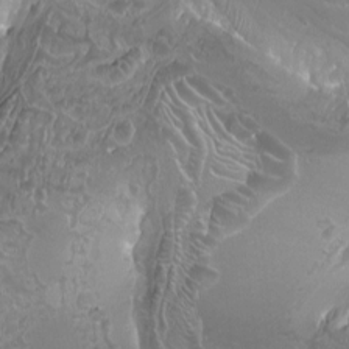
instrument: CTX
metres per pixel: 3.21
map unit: Nhu
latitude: -7.6533
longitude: -93.6127
